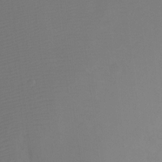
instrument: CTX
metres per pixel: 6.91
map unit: Ht
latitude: -6.8975
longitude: -34.6112
